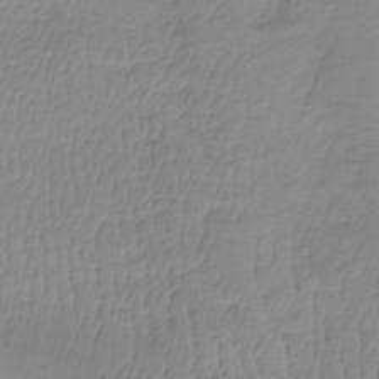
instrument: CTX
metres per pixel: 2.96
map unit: lHb
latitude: -41.0108
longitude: 66.0283
